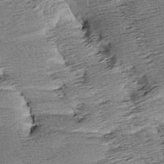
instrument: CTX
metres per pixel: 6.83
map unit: Aa
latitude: 8.1200
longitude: -140.8569
